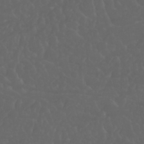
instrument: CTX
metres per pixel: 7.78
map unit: Nhu
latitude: 22.9325
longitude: -64.9892
